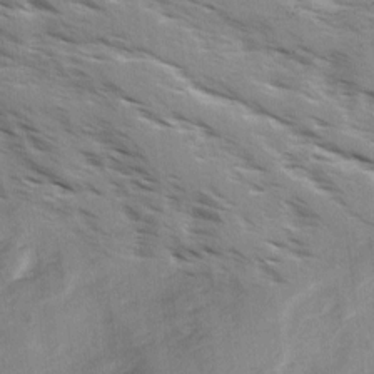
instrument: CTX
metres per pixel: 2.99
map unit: Ave
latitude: 1.3481
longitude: -110.5735
